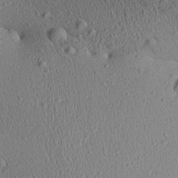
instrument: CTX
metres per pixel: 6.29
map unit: Aa
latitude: 26.9325
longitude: -136.9325
